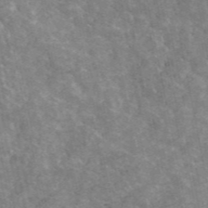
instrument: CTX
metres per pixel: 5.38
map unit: ANa
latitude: 45.9150
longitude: 29.8611
